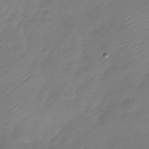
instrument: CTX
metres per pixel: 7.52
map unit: Nhu
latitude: -28.4251
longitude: -60.2144
